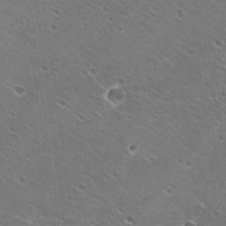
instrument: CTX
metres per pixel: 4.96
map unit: Hto
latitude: 23.2726
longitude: -41.8772
